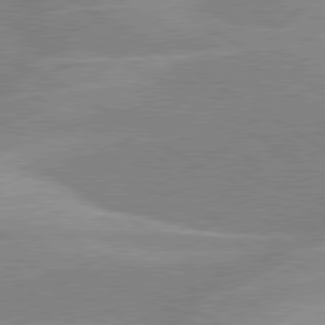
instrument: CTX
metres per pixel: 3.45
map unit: lApd
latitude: 80.0822
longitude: -122.8191
